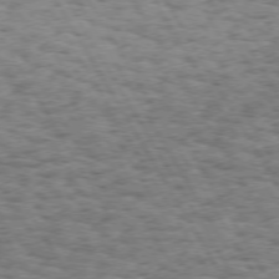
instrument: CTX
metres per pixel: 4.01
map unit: Hpe
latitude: 73.2537
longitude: -129.6505
